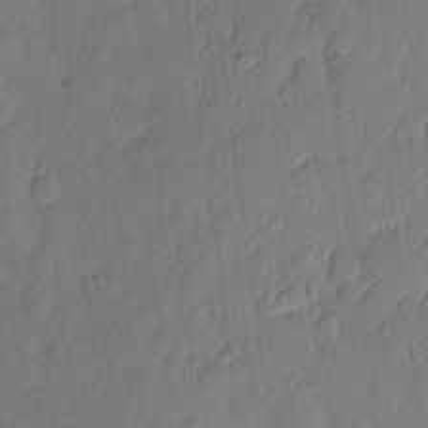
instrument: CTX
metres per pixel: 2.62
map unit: eHh
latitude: 6.5735
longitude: -74.0255
